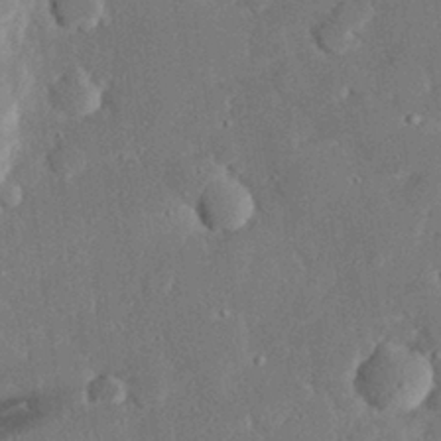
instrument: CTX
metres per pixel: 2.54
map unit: eHh
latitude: 28.5923
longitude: -80.9136
